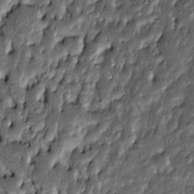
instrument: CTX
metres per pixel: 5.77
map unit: Htu
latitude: -7.8233
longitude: 156.9919
